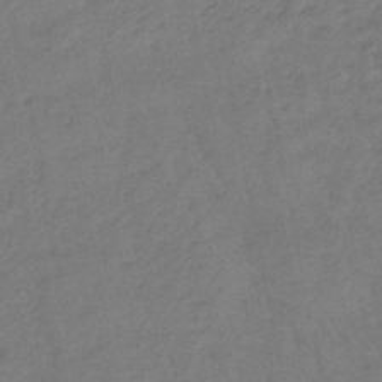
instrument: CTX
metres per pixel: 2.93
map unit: eHb
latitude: -46.5384
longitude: 81.0865
